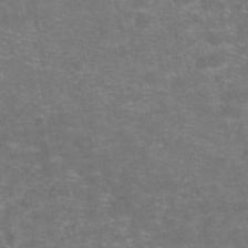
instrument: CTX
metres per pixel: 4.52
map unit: eAb
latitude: 46.9325
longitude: 105.4265
